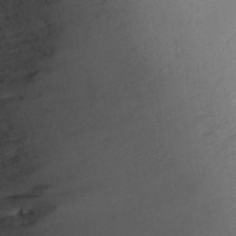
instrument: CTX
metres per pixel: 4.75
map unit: Aa
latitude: 27.4804
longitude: -135.4993
